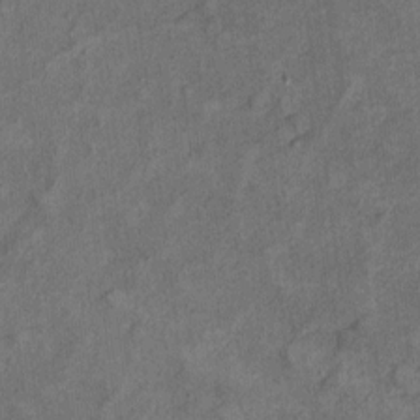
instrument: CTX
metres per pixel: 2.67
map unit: Hto
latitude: 8.2712
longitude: -36.2711
